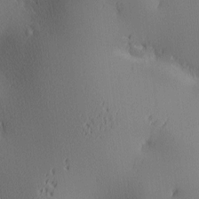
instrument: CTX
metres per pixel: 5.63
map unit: lAa
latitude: 3.5560
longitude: -116.9514
